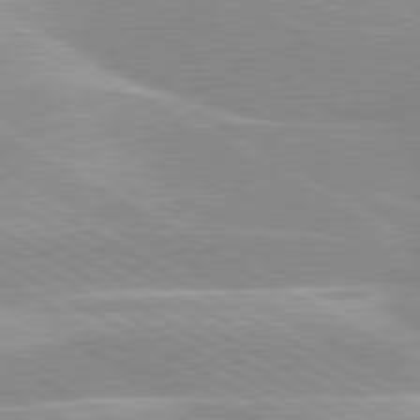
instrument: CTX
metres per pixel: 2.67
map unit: lApd
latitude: 80.1767
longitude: -124.1200
